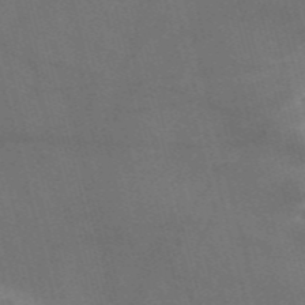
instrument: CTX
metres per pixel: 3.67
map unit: Nve
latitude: -57.3698
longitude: 51.5588
